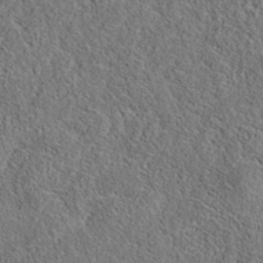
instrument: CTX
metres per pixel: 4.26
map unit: eAb
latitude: 36.0444
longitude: 112.2740
